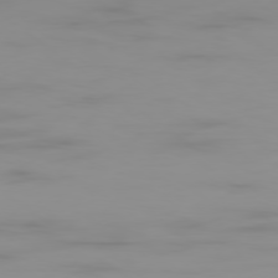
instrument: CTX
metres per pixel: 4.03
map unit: Ap
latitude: -79.3509
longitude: -95.6505
